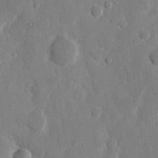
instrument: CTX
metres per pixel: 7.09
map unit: eHh
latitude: 11.3293
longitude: -67.4804
